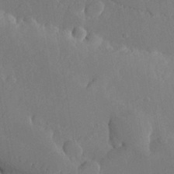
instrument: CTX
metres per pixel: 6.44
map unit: lHvf
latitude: 21.5938
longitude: 145.0864
